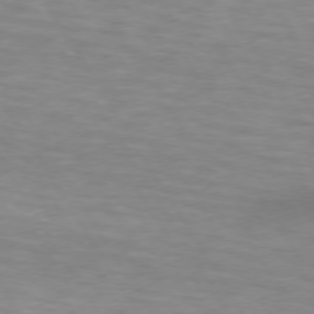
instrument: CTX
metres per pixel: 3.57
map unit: lApd
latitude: 74.0255
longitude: -53.1781
